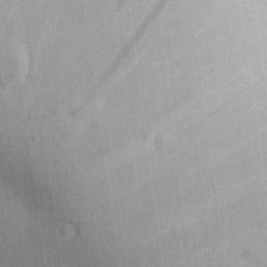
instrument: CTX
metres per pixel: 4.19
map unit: Aa
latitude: 24.8002
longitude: -136.9136
